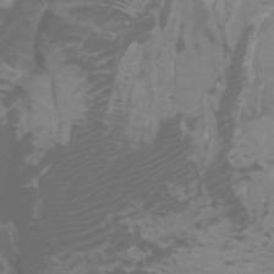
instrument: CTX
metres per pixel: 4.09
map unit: Htu
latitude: -1.1809
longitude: -77.2915
